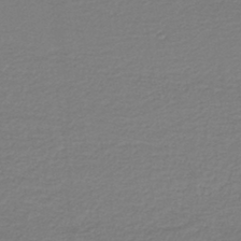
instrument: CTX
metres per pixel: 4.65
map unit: HNb
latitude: -42.3873
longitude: 51.9178
